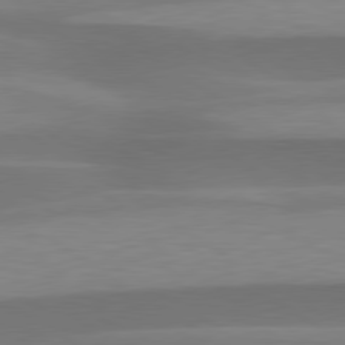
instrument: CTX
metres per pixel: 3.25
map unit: lApd
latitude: 79.5560
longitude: -95.4238
